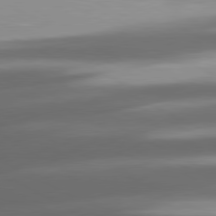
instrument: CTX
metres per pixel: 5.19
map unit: lApd
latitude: 80.6301
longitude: -142.2145
